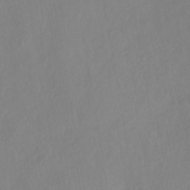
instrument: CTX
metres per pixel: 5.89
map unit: HNhu
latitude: -40.8975
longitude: 104.5384
